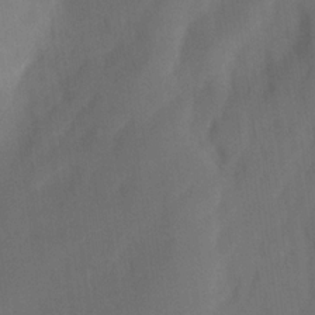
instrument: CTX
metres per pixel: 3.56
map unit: eHh
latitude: 18.6490
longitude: -65.9717
